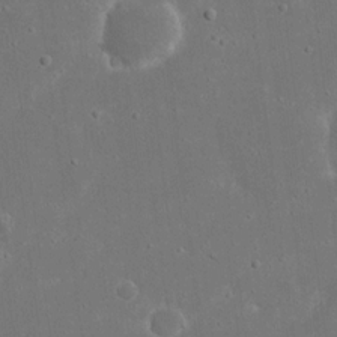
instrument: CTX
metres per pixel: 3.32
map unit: eHh
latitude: 16.6868
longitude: -72.0633
